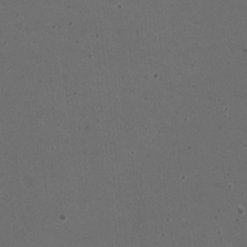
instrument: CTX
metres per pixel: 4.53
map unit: HNhu
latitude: -2.5762
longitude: -2.9891
